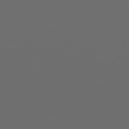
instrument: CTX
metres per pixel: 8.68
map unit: Hpe
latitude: 76.5734
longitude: -141.6127
